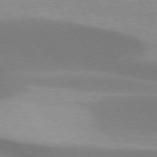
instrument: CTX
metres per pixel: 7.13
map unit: lApd
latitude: 75.4615
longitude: -66.5734
